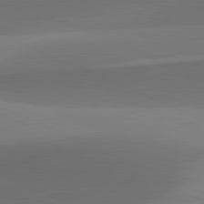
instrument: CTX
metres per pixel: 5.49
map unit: lApd
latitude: 81.6883
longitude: 130.9353
